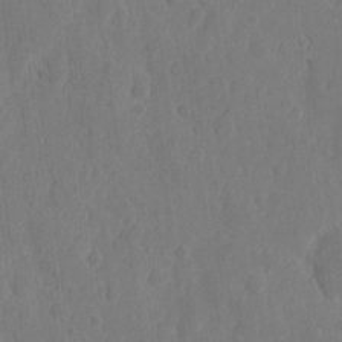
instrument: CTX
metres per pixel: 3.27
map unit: eHh
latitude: 6.9136
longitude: -73.1593
